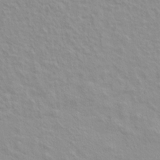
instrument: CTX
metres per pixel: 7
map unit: Hto
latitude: 7.8016
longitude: -31.2726
